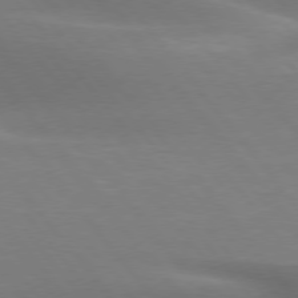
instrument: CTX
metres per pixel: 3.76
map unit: lApd
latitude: 75.7828
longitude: -60.3278
